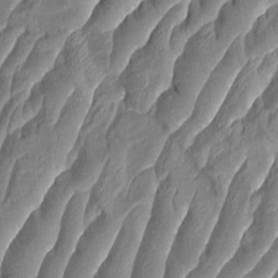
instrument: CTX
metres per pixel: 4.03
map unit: Aa
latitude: 8.9136
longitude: -131.3482
